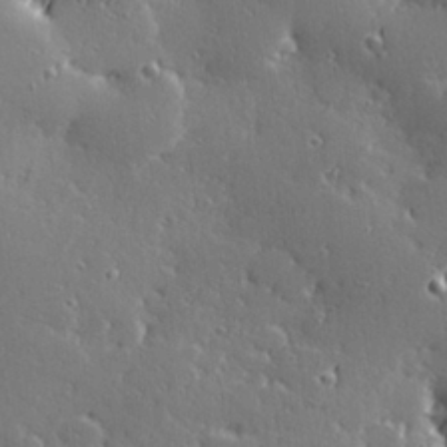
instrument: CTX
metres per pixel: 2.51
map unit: Hve
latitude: 28.1389
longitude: -92.6868
